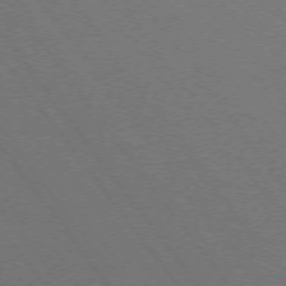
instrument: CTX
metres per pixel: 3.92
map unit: Ap
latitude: -75.5211
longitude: -75.3671
